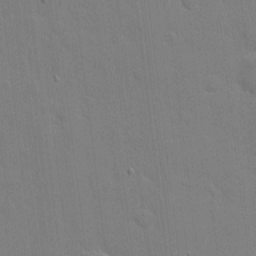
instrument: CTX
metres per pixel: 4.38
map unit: eHh
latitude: 5.2537
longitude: -67.1781
